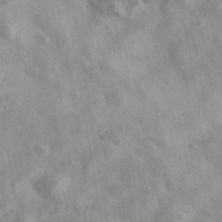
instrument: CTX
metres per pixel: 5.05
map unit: Ave
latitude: 40.6868
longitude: -110.4979
